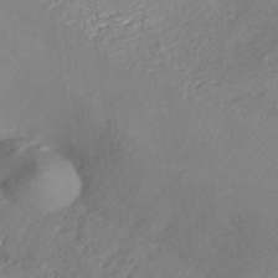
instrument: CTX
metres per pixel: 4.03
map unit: HNhu
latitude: -43.9178
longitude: 101.7666
